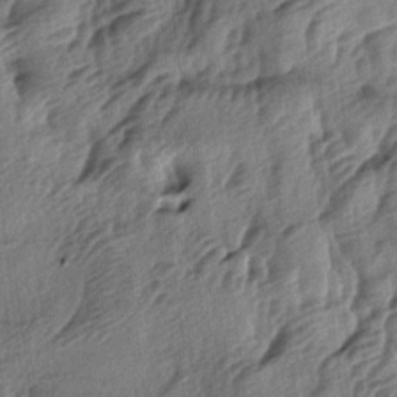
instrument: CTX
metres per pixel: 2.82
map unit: lAa
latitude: -4.9541
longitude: -123.9528
